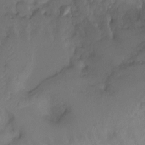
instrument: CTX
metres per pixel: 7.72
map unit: Ht
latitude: -7.1998
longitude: -27.5749
